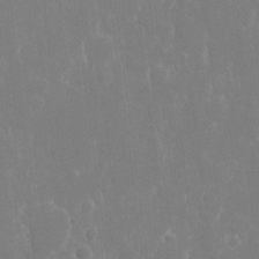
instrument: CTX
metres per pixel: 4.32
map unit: eHh
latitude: 14.4034
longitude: -72.0444
